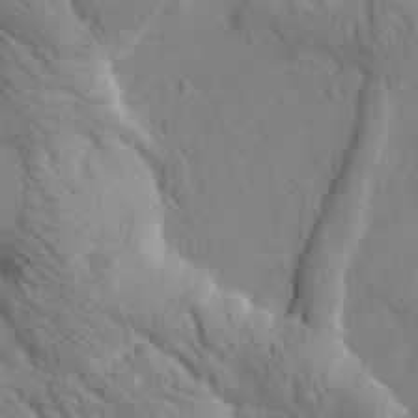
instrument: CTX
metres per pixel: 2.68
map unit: Htu
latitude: 0.7246
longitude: 175.0108
